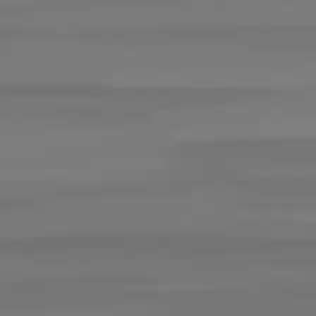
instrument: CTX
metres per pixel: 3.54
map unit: lApd
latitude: 82.8569
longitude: 171.1620
